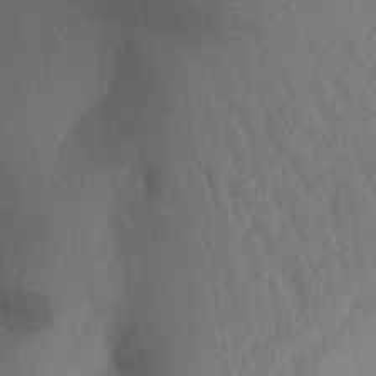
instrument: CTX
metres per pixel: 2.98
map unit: Aa
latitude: 26.7246
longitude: -147.9717
